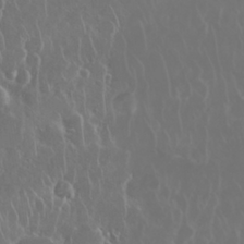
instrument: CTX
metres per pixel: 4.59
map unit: Nhu
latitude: 28.6868
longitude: -63.0648
